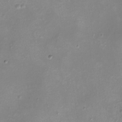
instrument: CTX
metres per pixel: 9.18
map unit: eHh
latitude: -6.8786
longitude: -78.1011
